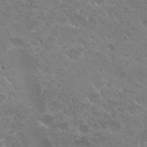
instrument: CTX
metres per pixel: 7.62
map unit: Hto
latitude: 26.3089
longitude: -36.7624
